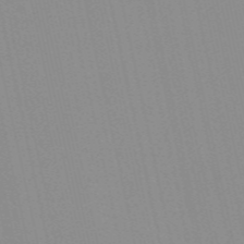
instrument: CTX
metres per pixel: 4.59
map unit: Nve
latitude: -57.2376
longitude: 60.3495
